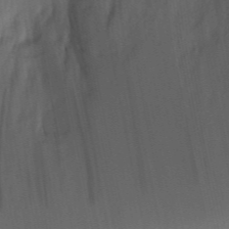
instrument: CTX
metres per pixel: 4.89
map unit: eHh
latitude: 5.0836
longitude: -73.7450
